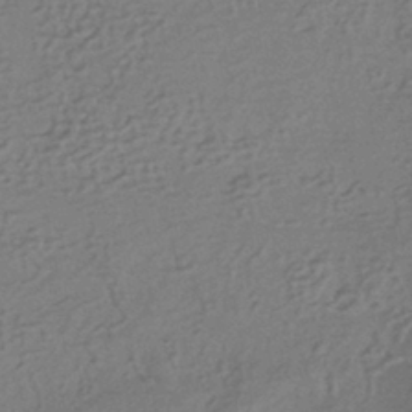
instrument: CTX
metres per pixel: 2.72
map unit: HNhu
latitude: -43.7666
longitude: 95.7666
